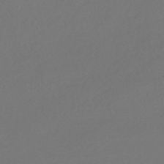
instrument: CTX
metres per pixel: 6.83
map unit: HNhu
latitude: -42.1983
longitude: 93.4454
